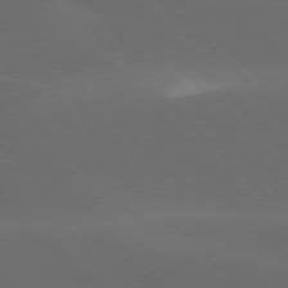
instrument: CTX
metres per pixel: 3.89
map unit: lApd
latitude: 77.4993
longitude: -52.6680
